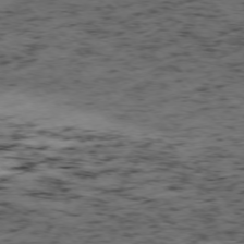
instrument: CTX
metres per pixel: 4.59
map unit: Ap
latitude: -76.1228
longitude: -60.7813
